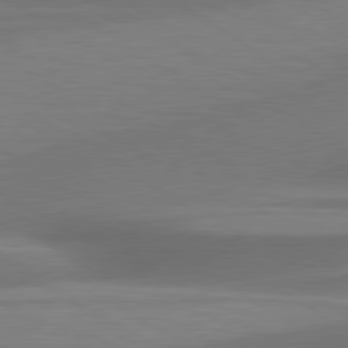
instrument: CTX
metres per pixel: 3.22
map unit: lApd
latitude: 79.5938
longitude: -87.8394
